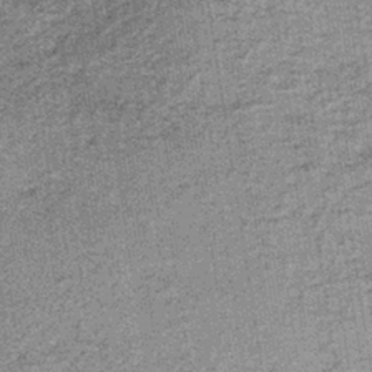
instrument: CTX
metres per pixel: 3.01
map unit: lHb
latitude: -37.6344
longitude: 65.5399
